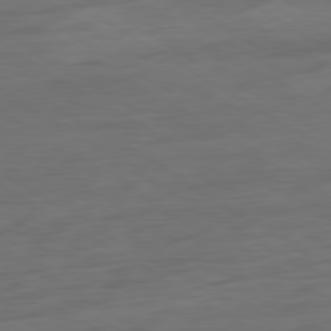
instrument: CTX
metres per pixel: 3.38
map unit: Ap
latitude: -81.0487
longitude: -79.2726
